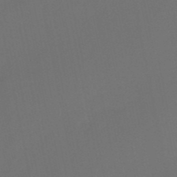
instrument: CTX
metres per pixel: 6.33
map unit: HNb
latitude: -51.7666
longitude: -46.8380
